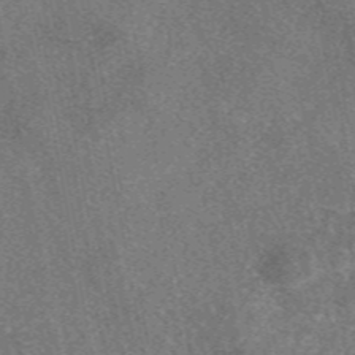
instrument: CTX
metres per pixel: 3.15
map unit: eAb
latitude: 48.0444
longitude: 109.9745
